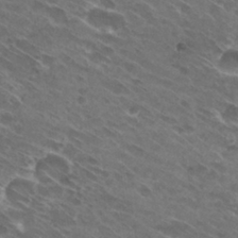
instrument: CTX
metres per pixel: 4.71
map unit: Hto
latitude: 29.3670
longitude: -44.1389
